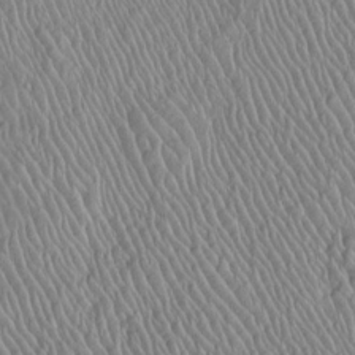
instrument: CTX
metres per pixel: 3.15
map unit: Htu
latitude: -6.4440
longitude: 153.0297
